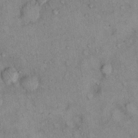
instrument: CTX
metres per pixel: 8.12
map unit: Hto
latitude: 11.9906
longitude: -61.0836
